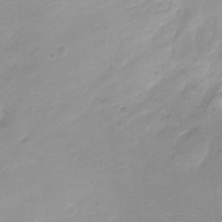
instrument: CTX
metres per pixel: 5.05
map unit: Ht
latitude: -10.0472
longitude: -38.9891
